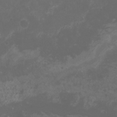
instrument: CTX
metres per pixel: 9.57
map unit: Nhu
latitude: -6.6896
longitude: -76.7435
